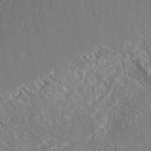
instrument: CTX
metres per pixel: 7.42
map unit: ANa
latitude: 40.0255
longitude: 30.2739
